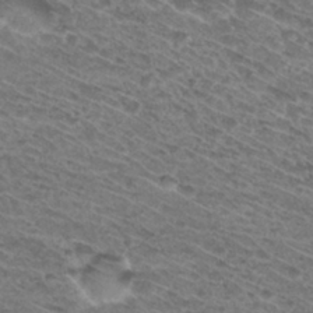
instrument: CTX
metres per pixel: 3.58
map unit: Hto
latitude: 31.0837
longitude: -46.6491
